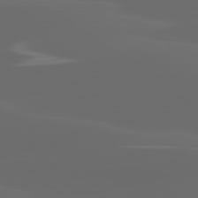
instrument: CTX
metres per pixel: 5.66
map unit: lApd
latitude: 80.1200
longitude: -94.8002
